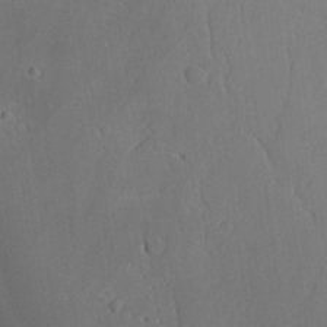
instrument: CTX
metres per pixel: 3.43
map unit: Aa
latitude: 26.2901
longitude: -130.9514
